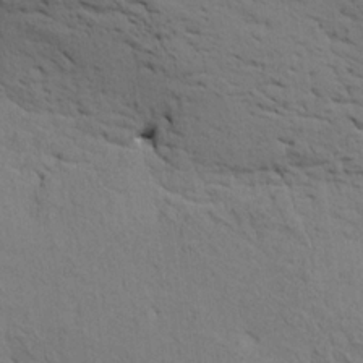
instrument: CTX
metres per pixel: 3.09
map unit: HNhu
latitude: 11.3671
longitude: 23.3510
